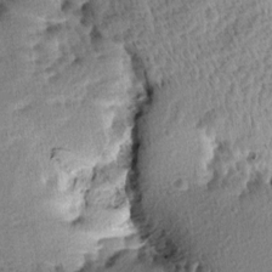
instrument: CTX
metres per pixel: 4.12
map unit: Aa
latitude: 7.1970
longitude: -137.6505
